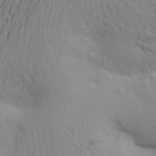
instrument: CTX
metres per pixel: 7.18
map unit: Aa
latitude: 20.7813
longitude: -148.3089
